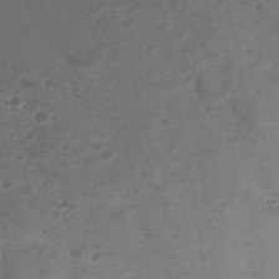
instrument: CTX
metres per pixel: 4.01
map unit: Nhu
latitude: 23.4048
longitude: -62.0444
